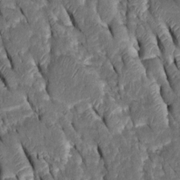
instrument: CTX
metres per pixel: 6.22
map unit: Htu
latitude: -1.1620
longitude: 149.5022
